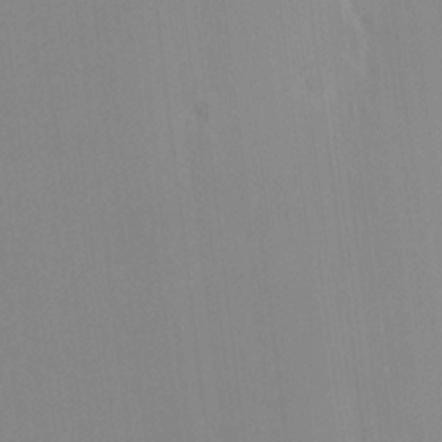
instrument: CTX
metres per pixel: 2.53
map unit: HNhu
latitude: 7.4048
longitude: 2.0849
